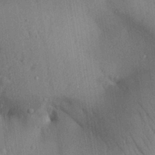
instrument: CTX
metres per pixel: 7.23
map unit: Aa
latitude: 29.1403
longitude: -146.8380
